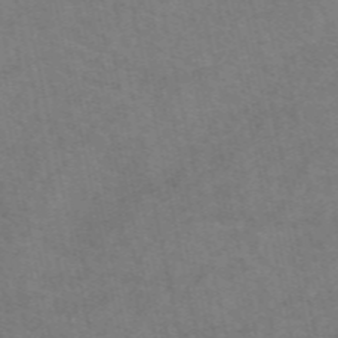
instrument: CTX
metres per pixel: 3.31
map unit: eAb
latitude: 50.8191
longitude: 106.0850
